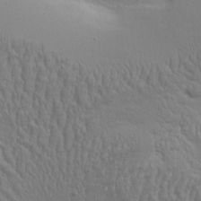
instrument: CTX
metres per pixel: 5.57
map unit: Aa
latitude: 9.3671
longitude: -130.2901
